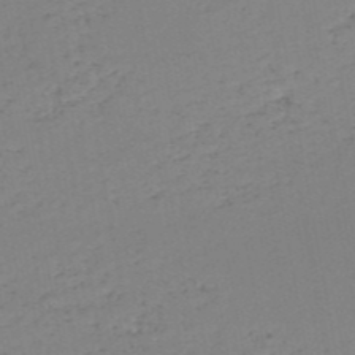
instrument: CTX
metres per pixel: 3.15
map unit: HNb
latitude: -50.8975
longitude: -52.9703
